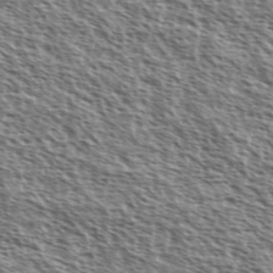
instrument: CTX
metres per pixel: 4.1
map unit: Ave
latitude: 37.7450
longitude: -111.6883
